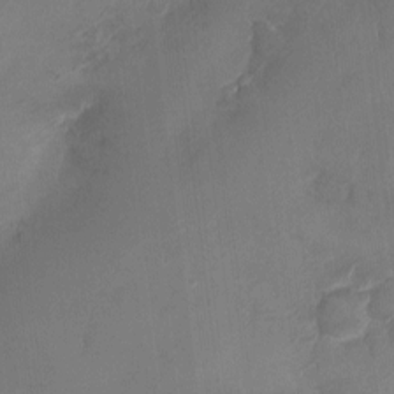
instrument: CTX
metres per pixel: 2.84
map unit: Ht
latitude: -3.2375
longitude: -20.1767
